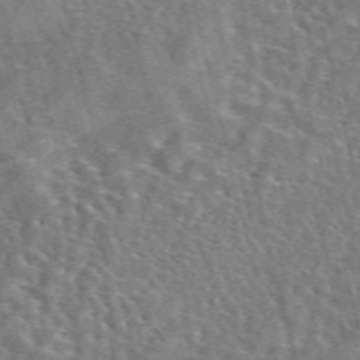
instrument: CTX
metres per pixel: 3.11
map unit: eAb
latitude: 44.3845
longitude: 111.5399
